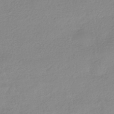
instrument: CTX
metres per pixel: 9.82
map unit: HNhu
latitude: -40.6140
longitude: 94.6140
